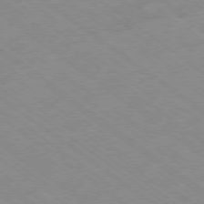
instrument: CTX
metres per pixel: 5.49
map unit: Hpe
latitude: -78.1983
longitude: -22.0255
